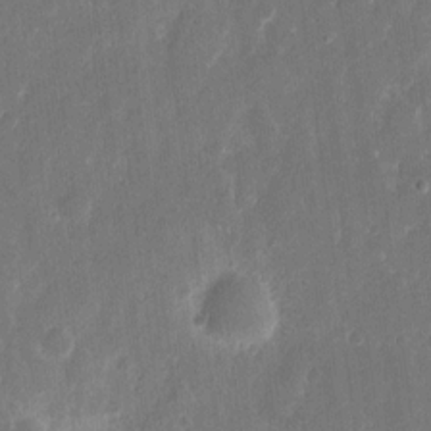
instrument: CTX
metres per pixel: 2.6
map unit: eHh
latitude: 12.8191
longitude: -72.8380
